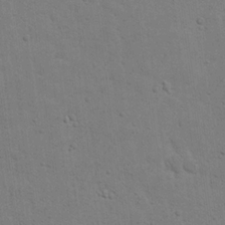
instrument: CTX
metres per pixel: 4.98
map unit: eHh
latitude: 20.8947
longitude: -62.6113
